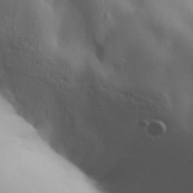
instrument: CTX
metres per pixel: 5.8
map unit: Aa
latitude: 32.9703
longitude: -143.6316
